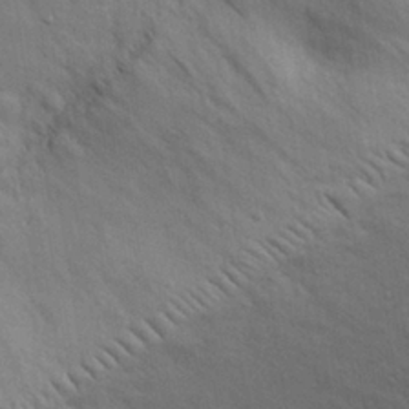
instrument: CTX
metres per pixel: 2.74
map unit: eHh
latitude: 29.7449
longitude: -75.6694
